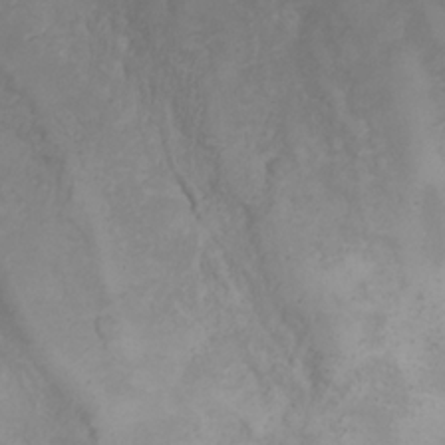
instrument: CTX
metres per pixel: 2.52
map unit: eHh
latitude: 25.6693
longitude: -64.1578
